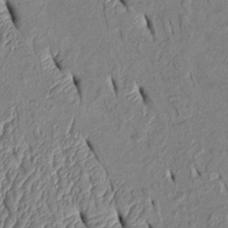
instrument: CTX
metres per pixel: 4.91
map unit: Htu
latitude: 1.9528
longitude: 149.1431
